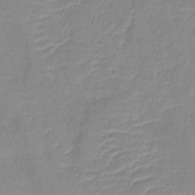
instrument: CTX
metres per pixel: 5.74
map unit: lHb
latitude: -40.3873
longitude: 76.8219
